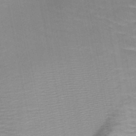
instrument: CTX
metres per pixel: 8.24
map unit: HNb
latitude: -47.9556
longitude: -48.3089
